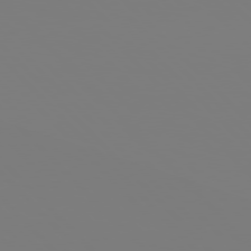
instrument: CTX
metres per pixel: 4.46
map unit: Hpe
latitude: 76.9513
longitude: -161.7449
